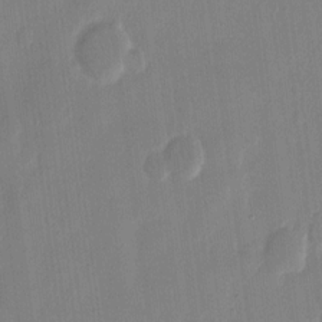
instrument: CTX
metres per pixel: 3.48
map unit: eHh
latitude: 12.2901
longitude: -70.5546
